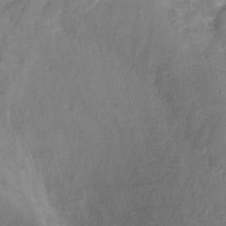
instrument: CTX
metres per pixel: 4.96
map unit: Nhu
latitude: -9.9556
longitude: -76.3089
